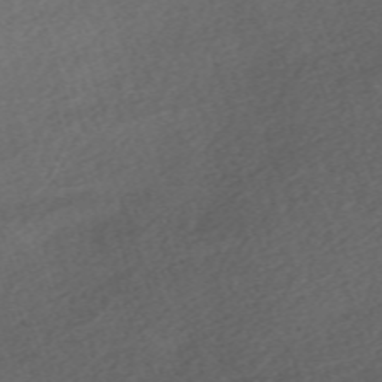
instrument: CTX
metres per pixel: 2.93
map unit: eHh
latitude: -62.3873
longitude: 53.4832
